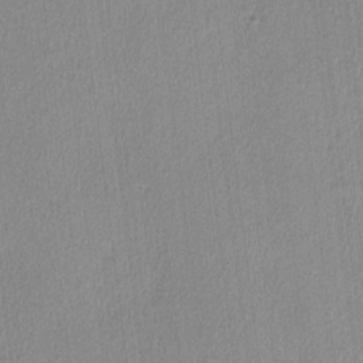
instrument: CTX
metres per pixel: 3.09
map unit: lHvf
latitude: -12.2173
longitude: -100.8380
